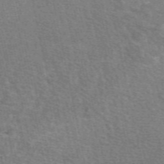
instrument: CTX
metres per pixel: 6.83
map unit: eAb
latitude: 49.6694
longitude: 114.1606
